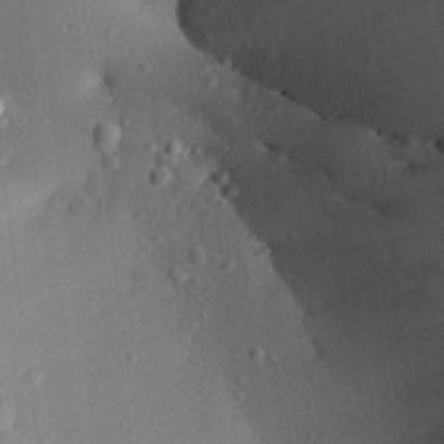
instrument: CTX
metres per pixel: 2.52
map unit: Aa
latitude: 25.5560
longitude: -136.3090
